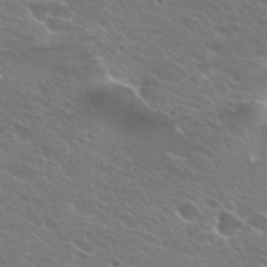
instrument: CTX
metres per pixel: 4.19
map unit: Hto
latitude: 26.2712
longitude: -40.0255
